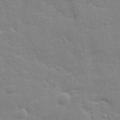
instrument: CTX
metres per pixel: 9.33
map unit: lHvf
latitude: 24.4978
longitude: 142.2928
